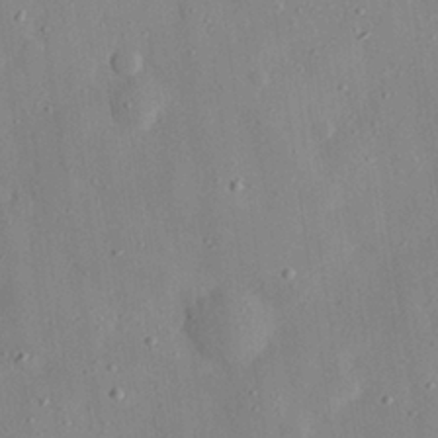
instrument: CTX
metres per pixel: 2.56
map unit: eHh
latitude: 28.2900
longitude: -77.9528
